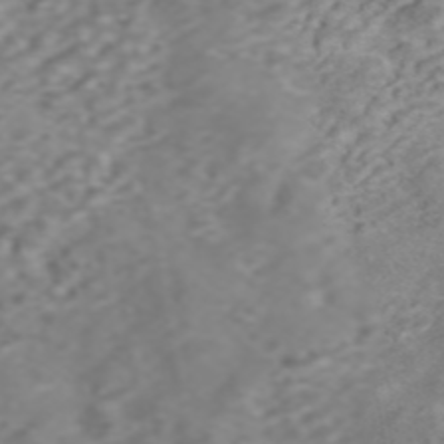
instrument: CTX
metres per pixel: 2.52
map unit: ANa
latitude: 46.1389
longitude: 22.1606
